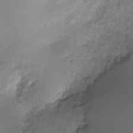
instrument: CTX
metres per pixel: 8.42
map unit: Ht
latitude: -15.8801
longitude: -44.8947
